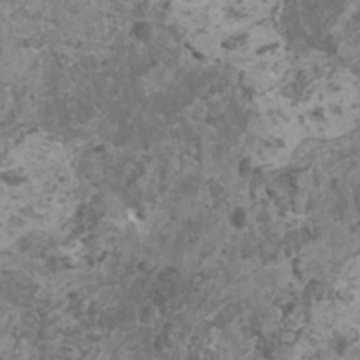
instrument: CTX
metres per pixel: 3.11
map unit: HNhu
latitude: -0.1606
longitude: 3.0864
